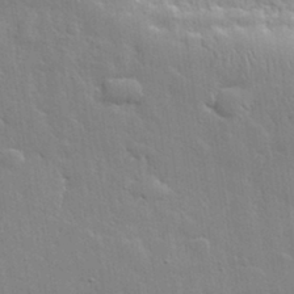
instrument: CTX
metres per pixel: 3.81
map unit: lHvf
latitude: 32.0444
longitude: -88.3279
